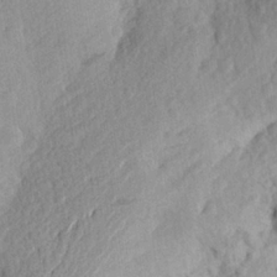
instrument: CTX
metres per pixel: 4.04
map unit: Aa
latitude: 26.1389
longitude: -146.1578
